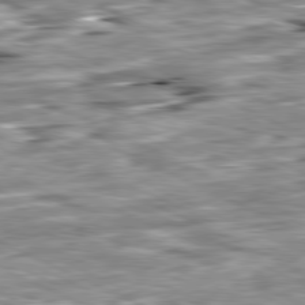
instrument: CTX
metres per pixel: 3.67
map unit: Ap
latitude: -81.3888
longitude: -88.0633
